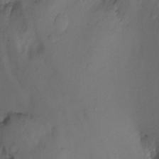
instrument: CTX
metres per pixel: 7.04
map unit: Nhu
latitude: -7.1053
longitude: -50.1011
